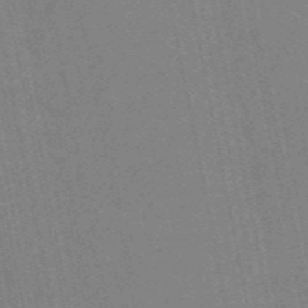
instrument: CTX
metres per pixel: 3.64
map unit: HNb
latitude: -54.2929
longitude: -45.3859
